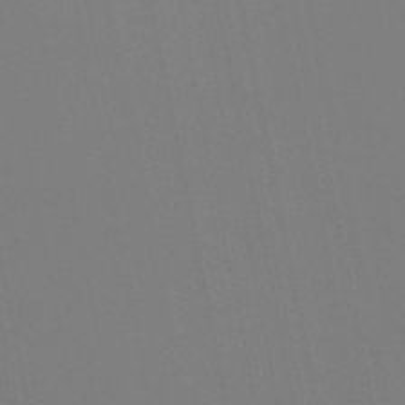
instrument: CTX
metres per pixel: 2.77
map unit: lHb
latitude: -49.3699
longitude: 75.1243
